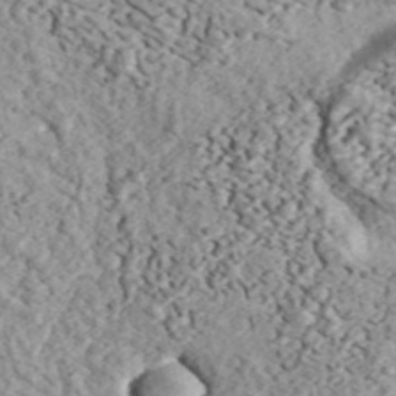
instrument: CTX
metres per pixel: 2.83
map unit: ANa
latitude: 44.0255
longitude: 46.5007
